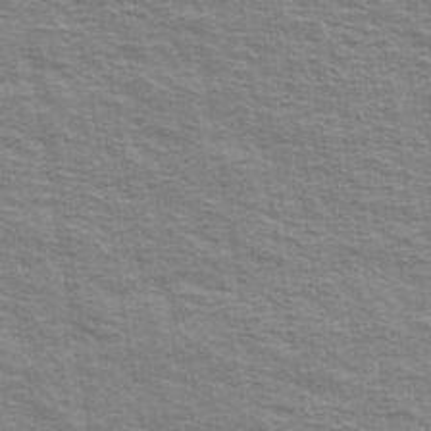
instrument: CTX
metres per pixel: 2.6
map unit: Ave
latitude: 39.0647
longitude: -108.9891
